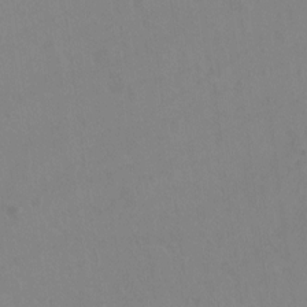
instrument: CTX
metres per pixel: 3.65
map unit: Hto
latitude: -13.0298
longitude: -40.0633
